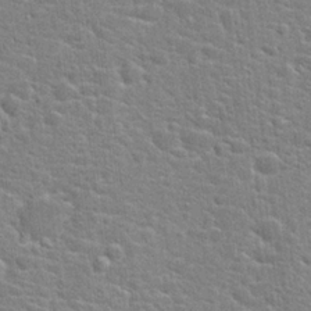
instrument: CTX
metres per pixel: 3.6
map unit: Hto
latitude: 21.3293
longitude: -44.0255
